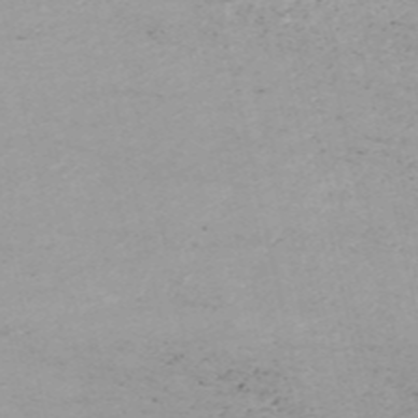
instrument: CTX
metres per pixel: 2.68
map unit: HNb
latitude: -54.1228
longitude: -33.9339
